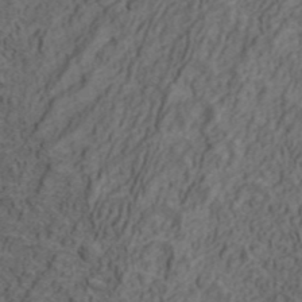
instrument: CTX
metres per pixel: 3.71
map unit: ANa
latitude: 42.5168
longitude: 29.6533
